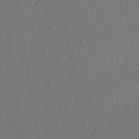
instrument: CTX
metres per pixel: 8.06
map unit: Nhu
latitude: 19.8016
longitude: -78.4223
